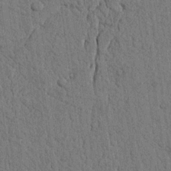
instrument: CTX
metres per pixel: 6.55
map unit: Nhu
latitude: 20.2145
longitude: -76.3278
